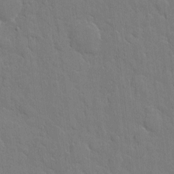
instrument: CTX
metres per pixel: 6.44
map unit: eHh
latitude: 5.5182
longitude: -67.1970
